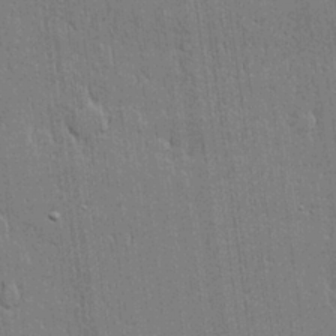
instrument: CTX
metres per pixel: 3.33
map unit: lHvf
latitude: 21.2537
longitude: 143.1053
